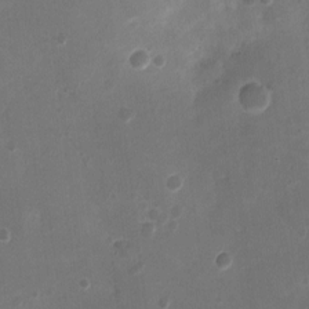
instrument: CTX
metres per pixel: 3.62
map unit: Ht
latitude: -3.2186
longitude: -19.4048
